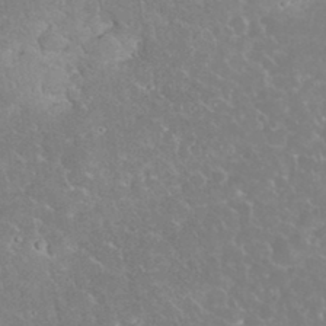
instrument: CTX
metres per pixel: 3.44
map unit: eHh
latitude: 35.3292
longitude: -63.8395
